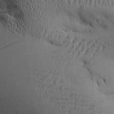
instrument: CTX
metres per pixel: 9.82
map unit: Aa
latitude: 25.7449
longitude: -129.1781
